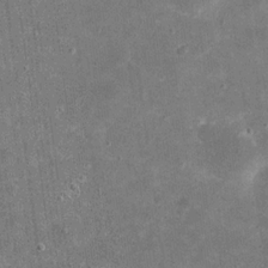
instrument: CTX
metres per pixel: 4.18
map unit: eHh
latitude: 20.4790
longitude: -65.4804
